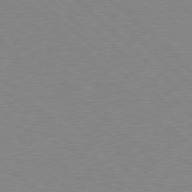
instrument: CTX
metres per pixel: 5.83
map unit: Hpe
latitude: 78.3468
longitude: -164.2145
